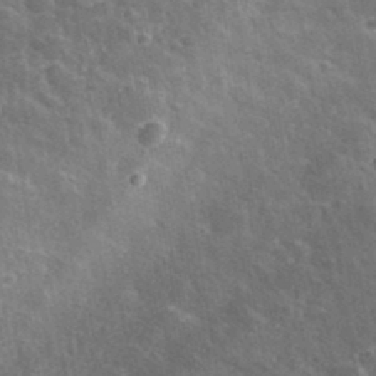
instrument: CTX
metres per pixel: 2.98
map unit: lHvf
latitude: 36.5924
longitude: -91.5938
